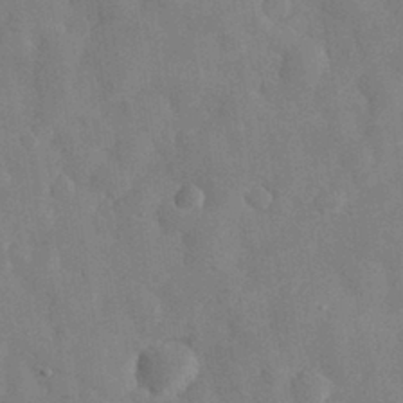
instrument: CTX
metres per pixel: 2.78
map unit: eHh
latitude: 31.0081
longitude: -72.2334
